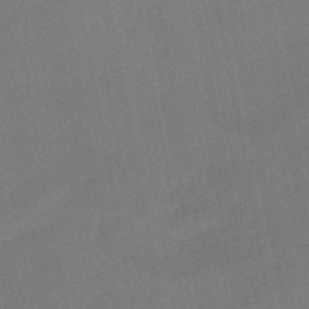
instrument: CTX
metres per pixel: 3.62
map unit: lHb
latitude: -50.1984
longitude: 81.4266
